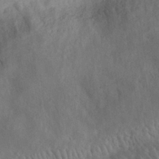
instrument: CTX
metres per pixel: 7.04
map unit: eHh
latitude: 30.4034
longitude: -72.2334
